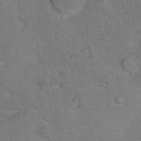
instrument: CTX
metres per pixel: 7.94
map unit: Hto
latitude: 15.9339
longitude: -36.7435
